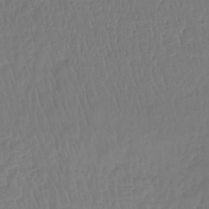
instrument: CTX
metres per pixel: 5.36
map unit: lHb
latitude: -42.1794
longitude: 66.0283
